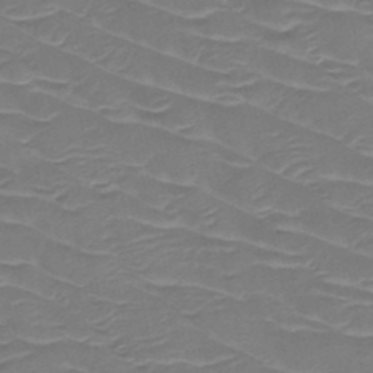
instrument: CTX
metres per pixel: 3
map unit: HNb
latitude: -50.2173
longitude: -46.9325
